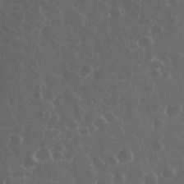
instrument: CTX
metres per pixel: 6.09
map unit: eHh
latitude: 33.7450
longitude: -61.1214
